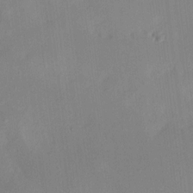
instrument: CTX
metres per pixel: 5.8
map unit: HNhu
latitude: 7.9717
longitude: -3.5749
